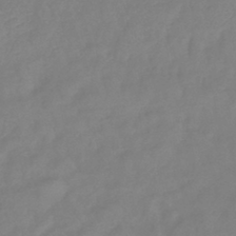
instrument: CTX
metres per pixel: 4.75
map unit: lHb
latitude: -42.4440
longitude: 77.6911
